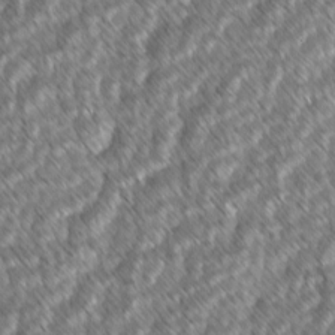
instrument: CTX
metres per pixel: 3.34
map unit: lAvf
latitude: -2.0849
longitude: -114.3278
